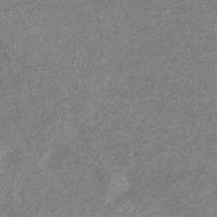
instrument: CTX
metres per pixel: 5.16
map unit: eHb
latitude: -37.7666
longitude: 77.0486
